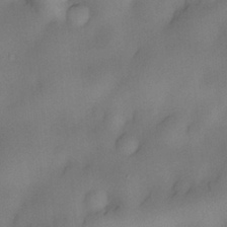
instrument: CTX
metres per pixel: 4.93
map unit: eHh
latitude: -22.3873
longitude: 15.7667
